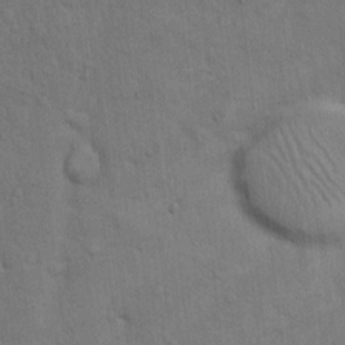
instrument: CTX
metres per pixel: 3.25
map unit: Hto
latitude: 10.2901
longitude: -61.2348
